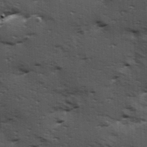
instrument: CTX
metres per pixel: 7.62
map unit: Hve
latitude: 24.3656
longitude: -96.3845
